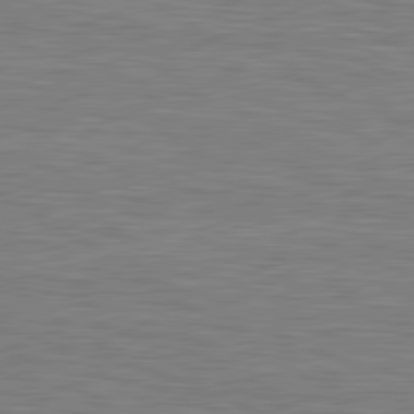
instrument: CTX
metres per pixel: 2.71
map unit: lApd
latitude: 80.9892
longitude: 172.0472
